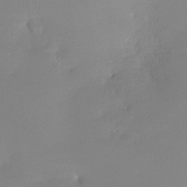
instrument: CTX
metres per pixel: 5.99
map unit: Nhe
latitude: -28.4818
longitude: -110.7058
